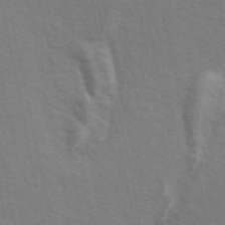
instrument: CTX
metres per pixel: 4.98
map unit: ANa
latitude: 49.1781
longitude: -75.1403
